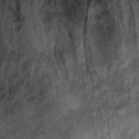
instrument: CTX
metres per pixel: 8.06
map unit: Ht
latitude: 8.6679
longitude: -37.1025
